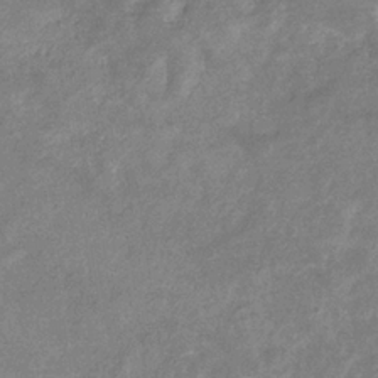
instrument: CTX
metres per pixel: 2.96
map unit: eHb
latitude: -33.8423
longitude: 73.7477
